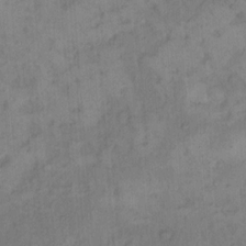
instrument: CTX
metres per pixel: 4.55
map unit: Hto
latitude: 12.2145
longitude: -57.0836
